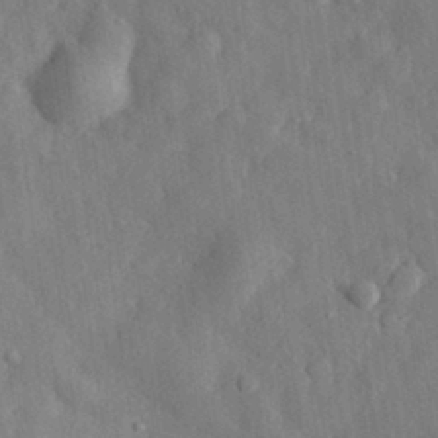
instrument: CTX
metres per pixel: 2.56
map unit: eHh
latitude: 29.9528
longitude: -77.4426
